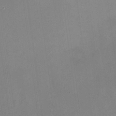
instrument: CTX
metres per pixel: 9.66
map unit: HNhu
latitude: 6.3467
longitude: 9.4265
